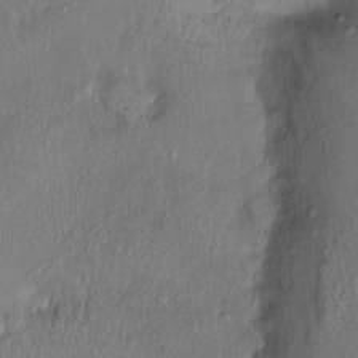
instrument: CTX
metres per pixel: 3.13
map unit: Nhu
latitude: 0.4034
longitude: -14.4034
